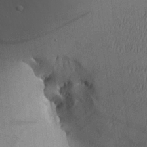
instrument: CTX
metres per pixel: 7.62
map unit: Aa
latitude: 26.1767
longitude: -135.8583
